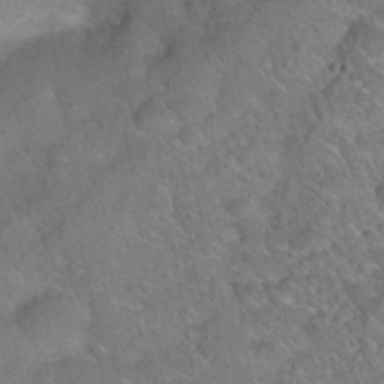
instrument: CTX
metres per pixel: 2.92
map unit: Hto
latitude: 21.0459
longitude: -49.8961
